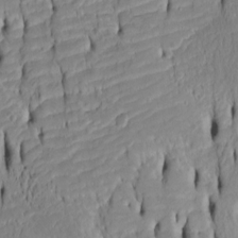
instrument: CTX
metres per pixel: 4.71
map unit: Htu
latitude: -4.9352
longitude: 151.9745
